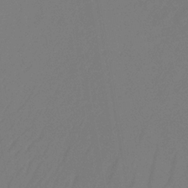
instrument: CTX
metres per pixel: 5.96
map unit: lHb
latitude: -33.6155
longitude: 67.3887
